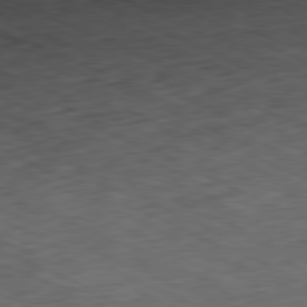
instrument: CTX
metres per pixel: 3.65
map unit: Ap
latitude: -81.3132
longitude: -83.7638
